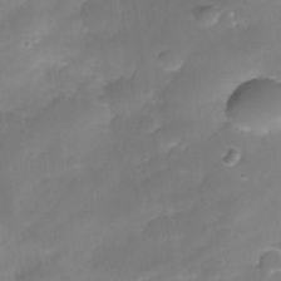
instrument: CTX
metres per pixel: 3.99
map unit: Nhe
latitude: -35.6722
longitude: -145.5182
